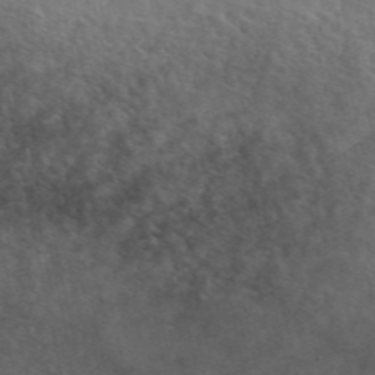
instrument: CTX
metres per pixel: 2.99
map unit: ANa
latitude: 49.7072
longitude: -73.3104
